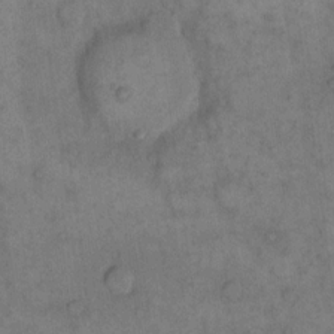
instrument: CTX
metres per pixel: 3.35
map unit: eHh
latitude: 15.6505
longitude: -66.6868
